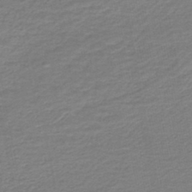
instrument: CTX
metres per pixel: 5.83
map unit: HNb
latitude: -44.0094
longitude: 52.6140
